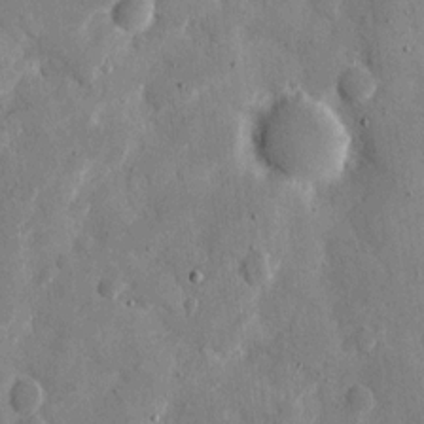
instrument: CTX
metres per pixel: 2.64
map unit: eHh
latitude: 11.1214
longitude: -67.5938
